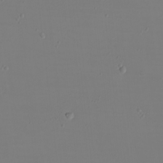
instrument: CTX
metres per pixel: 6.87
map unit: eHh
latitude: -5.7288
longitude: -83.6882
